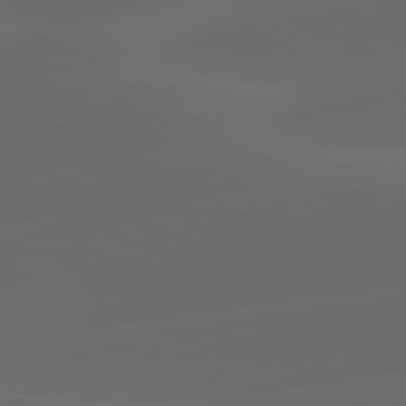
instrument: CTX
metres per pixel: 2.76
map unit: lApd
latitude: 80.1578
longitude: -91.9528
